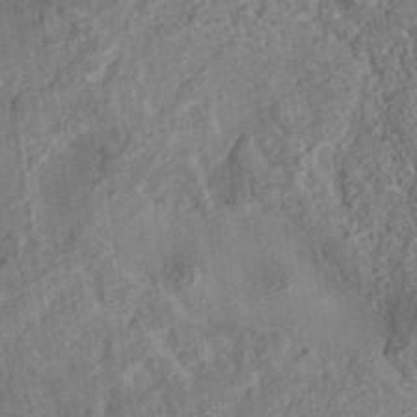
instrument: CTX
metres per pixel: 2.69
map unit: eAb
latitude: 36.0633
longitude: 112.1984
